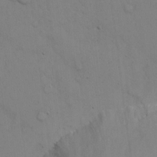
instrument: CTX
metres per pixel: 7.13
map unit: Hto
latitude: 12.7813
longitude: -56.7624
